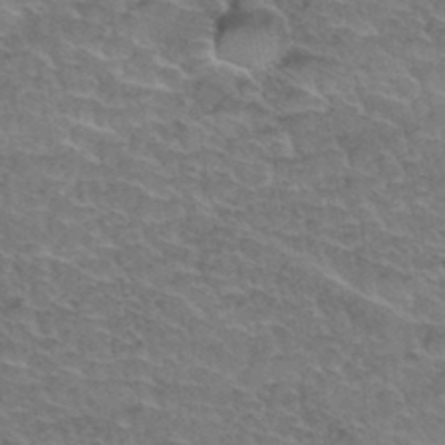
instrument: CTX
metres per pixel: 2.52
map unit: Hto
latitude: 35.4426
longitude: -45.7638
